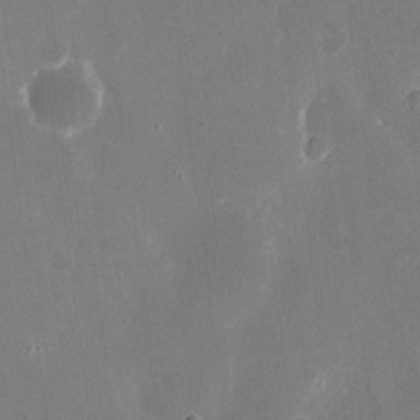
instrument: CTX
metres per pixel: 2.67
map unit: eHh
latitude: 8.5357
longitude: -69.1403
